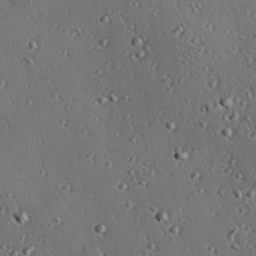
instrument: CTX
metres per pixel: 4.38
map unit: eHh
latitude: 23.1970
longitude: -91.1781
